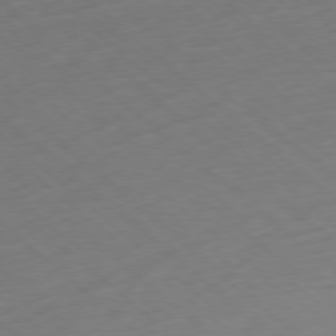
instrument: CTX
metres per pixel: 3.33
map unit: Hpe
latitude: -78.3684
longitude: 14.1606
